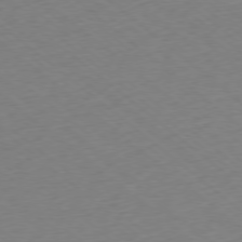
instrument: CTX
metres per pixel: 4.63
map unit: Ap
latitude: -78.0472
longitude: -96.1200
